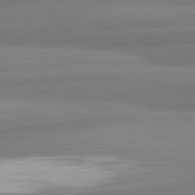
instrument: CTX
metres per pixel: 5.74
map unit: lApd
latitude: 82.0822
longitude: 173.5021
